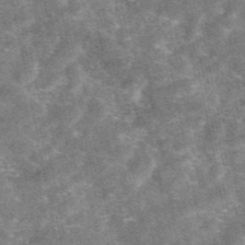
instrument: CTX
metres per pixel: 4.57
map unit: eAb
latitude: 47.1592
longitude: 121.2565
